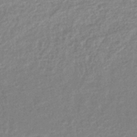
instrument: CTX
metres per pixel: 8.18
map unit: lHb
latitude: -44.3495
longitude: 68.9352
